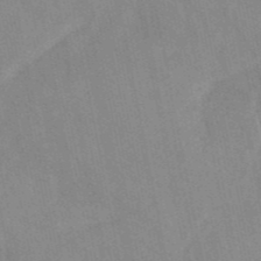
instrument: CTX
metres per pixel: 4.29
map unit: HNb
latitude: -52.5384
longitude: -49.8016
